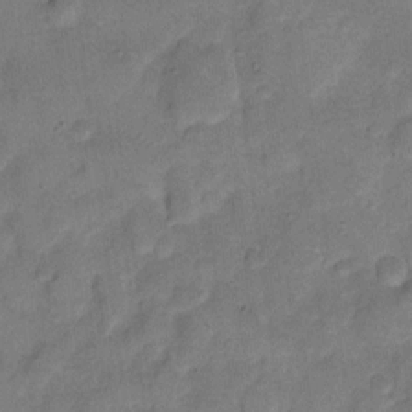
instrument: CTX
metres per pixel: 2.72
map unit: eHh
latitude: 11.4238
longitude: -64.3278
